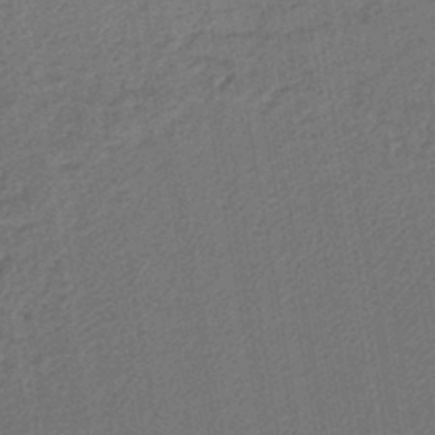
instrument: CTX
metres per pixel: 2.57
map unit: lHb
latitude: -43.0108
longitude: 61.0109
